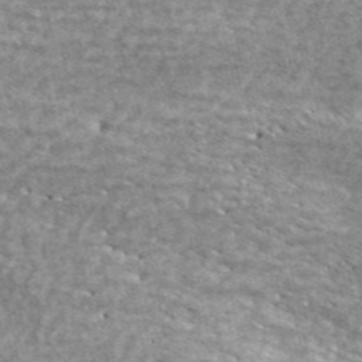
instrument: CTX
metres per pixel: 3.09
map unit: ANa
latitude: 44.8002
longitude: -84.8380
